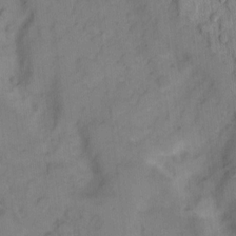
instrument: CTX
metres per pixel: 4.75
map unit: eHh
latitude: 7.8205
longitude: -63.8206
